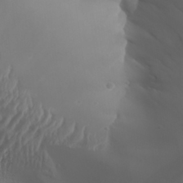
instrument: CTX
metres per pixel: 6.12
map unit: Aa
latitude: 30.7813
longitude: -132.8002
